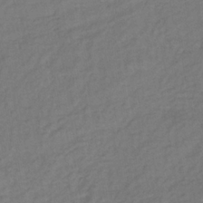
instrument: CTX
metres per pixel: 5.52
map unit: lHb
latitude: -35.7478
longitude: 64.5763
